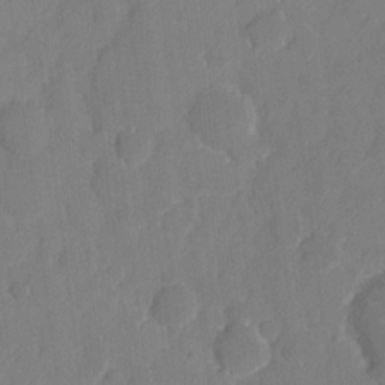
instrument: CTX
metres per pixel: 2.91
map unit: eHh
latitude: 5.6505
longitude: -66.4412
